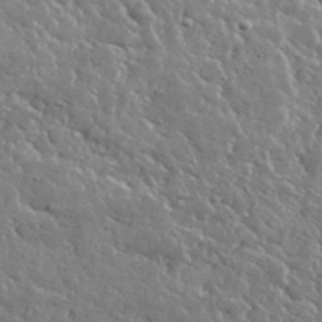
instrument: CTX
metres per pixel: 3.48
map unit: lHvf
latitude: 36.5357
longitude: -88.4223
